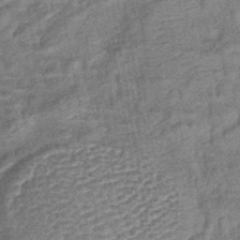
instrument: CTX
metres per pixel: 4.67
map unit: lHb
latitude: -42.6896
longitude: 79.1620
